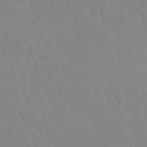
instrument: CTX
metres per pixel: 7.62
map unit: eHb
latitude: -49.9745
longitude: 69.1242
